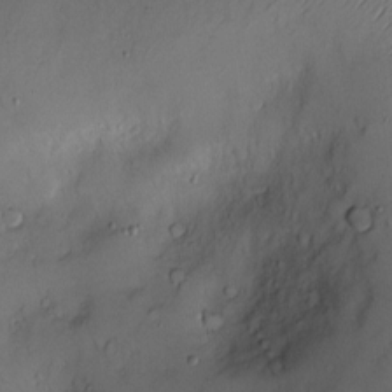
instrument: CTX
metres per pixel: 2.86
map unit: Hve
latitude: -10.8030
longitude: 173.3887
